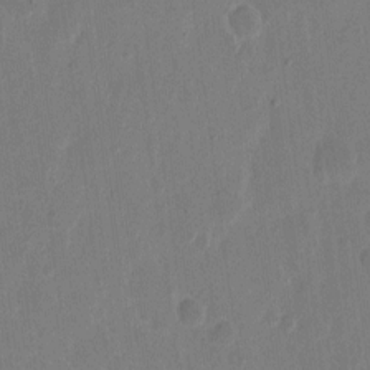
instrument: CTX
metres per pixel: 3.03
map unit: eHh
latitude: 10.4979
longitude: -68.4034
